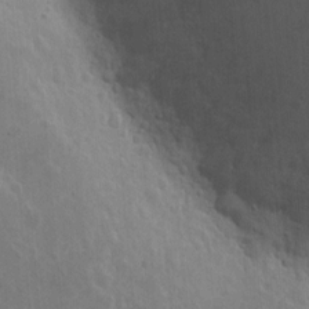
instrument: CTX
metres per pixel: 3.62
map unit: eHh
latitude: 10.6113
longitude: -72.9136
